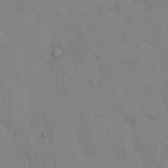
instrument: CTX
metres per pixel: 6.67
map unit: eHh
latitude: 16.7246
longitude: -62.7247
